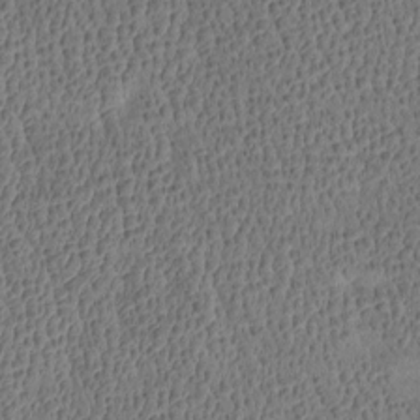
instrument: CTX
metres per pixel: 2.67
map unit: Htu
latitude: -4.1794
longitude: 176.2739
